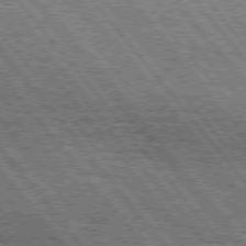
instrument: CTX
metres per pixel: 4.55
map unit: Hpe
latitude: 75.5182
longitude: -156.9135
